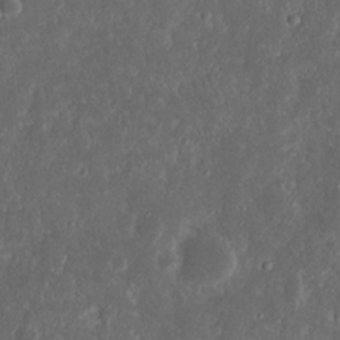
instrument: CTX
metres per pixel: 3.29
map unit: Nhu
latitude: 14.2901
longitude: -73.6316
